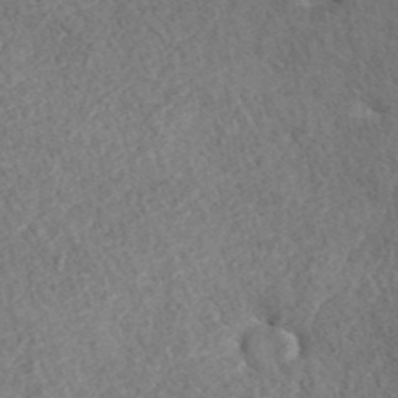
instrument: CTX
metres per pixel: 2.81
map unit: ANa
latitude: 40.6679
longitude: 18.2173
